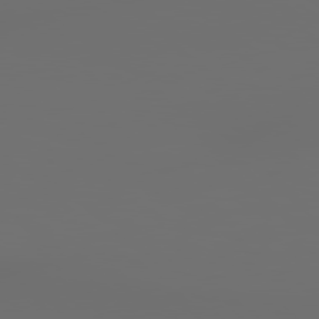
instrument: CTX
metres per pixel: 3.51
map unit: Hpe
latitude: 78.5168
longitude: 177.0675
